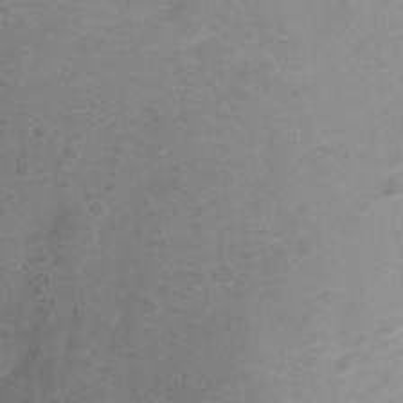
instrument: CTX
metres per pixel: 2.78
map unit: Ht
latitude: 1.6127
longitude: -25.9528
